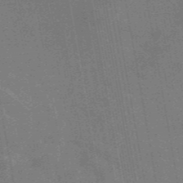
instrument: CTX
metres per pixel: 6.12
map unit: eAb
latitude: 46.4223
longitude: 122.3307
